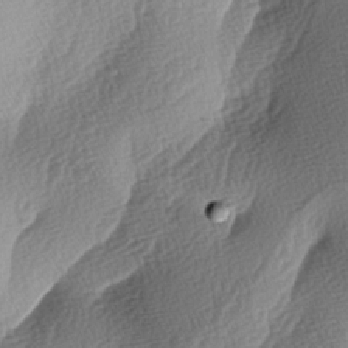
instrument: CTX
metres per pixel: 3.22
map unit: lAa
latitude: -3.5588
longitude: -129.0458
